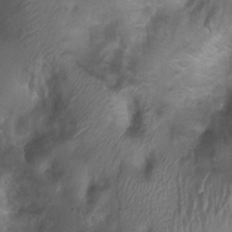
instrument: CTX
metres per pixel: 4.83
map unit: Ht
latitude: 4.1767
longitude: -21.2159
